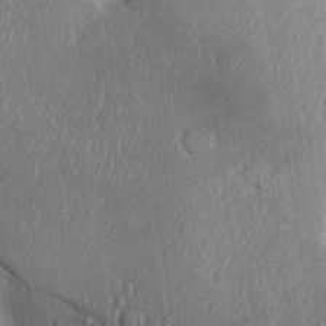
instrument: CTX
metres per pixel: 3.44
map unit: Aa
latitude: 31.5938
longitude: -144.2144
